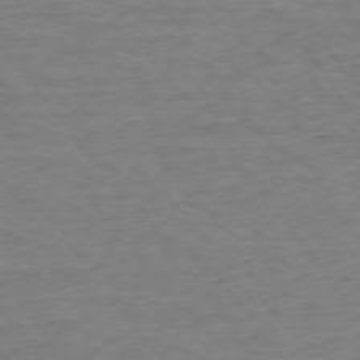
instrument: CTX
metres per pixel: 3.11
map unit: Ap
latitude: -75.4644
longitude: -85.0648
